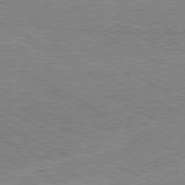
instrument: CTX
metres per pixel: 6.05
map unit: Hpe
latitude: -80.9542
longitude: 21.0108
